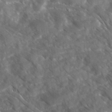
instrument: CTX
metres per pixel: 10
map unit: Ave
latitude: 17.3293
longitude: -130.9703
